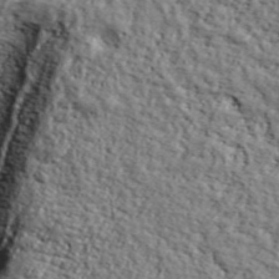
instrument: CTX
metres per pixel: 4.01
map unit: lHvf
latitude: 38.0633
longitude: -86.9136
